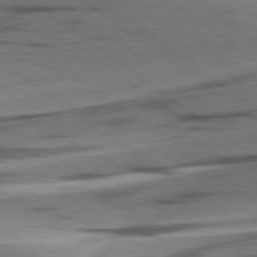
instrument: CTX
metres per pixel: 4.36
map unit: lApd
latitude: 78.9325
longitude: -51.2159
